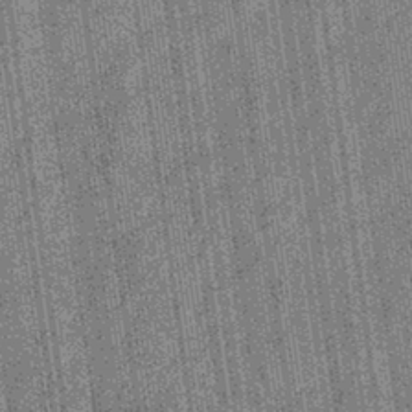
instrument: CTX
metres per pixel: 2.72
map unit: eHb
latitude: -40.4629
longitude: 82.2172
